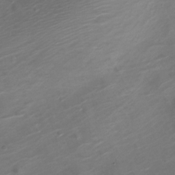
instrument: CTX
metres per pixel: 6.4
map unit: Nve
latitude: -20.7463
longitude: 106.4818
